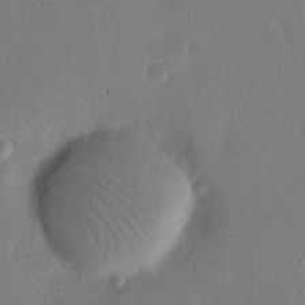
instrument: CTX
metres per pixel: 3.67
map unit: Nhu
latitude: 16.8002
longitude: -79.0648
